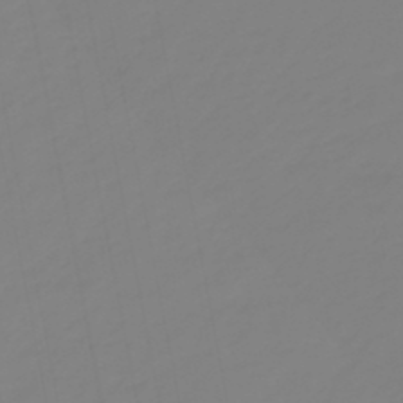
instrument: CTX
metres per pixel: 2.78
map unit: eHb
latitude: -48.4818
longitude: 85.1431
